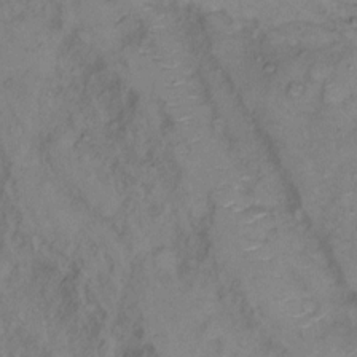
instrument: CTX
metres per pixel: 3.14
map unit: Hto
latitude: 6.4412
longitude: -61.5371
